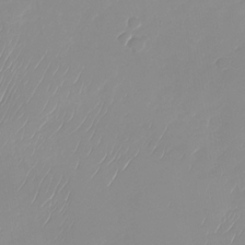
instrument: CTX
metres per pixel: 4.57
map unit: Nhu
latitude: -28.0283
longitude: -63.9717
